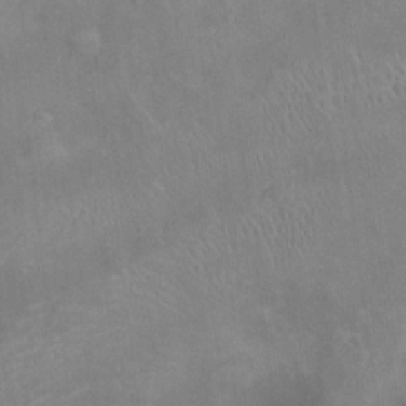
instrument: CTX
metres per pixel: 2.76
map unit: Ht
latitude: 12.7058
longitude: -41.1781
